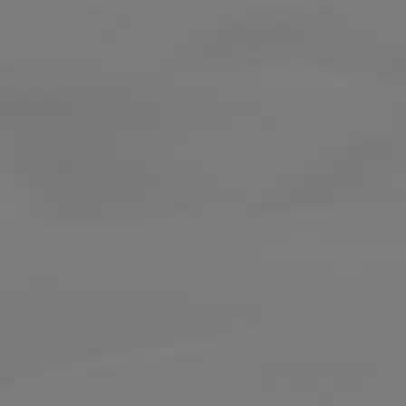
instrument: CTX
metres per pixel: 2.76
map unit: lApd
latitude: 79.6694
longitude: -136.7435
